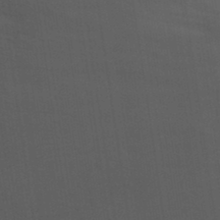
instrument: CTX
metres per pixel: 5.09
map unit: eAb
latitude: 34.9135
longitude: 111.5021
